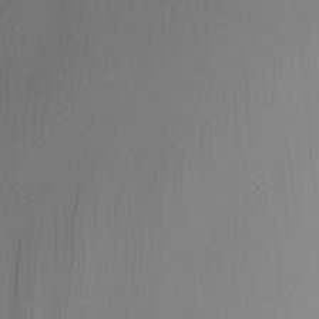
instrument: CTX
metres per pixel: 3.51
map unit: Nhu
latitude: -6.3306
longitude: -94.3467
